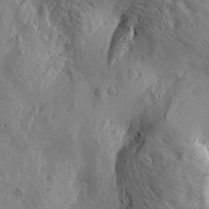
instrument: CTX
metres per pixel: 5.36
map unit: Htu
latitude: -3.4454
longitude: -176.8380
